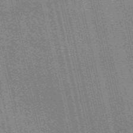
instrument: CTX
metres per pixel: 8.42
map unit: eAb
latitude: 51.3292
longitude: 110.2739
